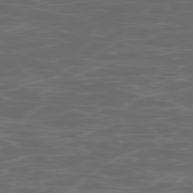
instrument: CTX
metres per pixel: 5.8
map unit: Ap
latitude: -78.9919
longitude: -74.8380
